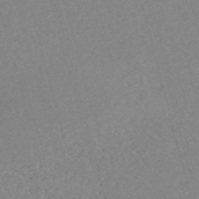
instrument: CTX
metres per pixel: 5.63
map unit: eHh
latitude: -55.0298
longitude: -88.9136
